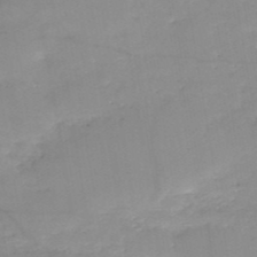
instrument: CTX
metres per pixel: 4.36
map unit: HNb
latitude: -49.8045
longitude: -39.9906
